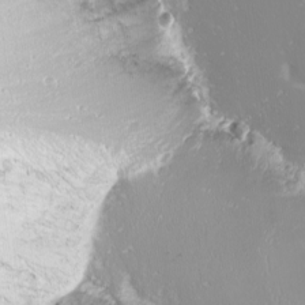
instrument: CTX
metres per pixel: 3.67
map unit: Nhu
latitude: -10.2551
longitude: -68.1200
